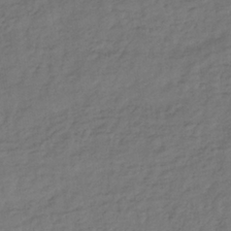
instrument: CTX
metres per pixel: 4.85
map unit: lHb
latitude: -35.2187
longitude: 69.6532
